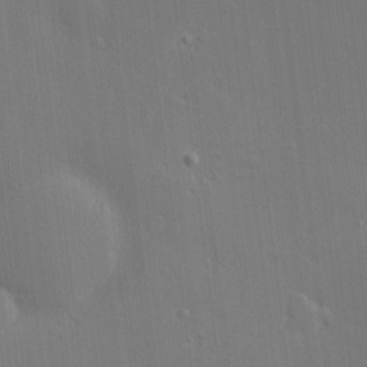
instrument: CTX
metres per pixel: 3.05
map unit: Hve
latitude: -9.3321
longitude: 175.5966
